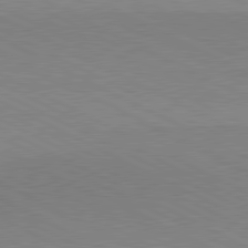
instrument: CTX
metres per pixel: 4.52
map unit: lApd
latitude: 80.7246
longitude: 148.7086
